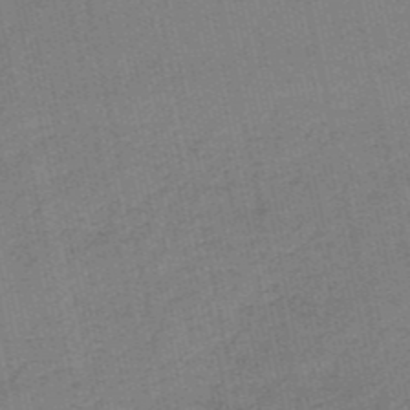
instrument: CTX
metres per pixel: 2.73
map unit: HNb
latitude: -52.8974
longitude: -42.8002
